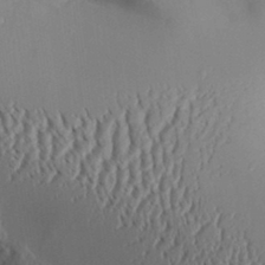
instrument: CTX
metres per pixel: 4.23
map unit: Aa
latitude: 31.6127
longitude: -141.6882
